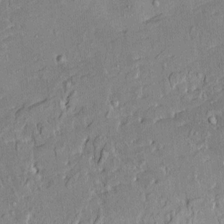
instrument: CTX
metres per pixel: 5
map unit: HNhu
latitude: 4.6301
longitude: 3.5777
